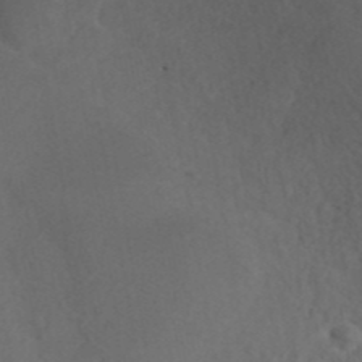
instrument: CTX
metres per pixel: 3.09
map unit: ANa
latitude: 42.7435
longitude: 28.0472
